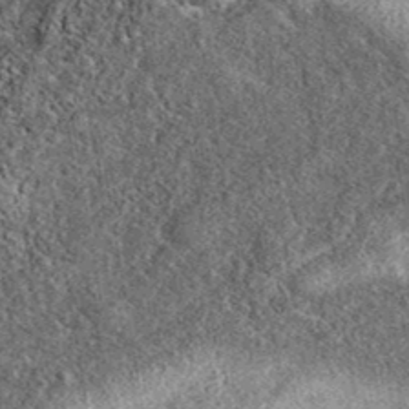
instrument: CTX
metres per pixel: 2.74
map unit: eAb
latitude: 37.9150
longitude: 106.7463
